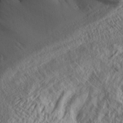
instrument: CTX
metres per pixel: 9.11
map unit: Aa
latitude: 30.4979
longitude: -134.4223
